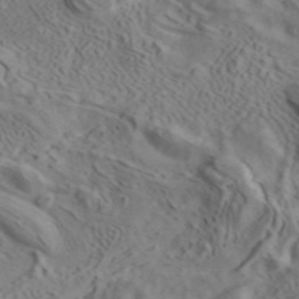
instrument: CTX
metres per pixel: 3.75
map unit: ANa
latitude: 41.3293
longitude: 14.7652
